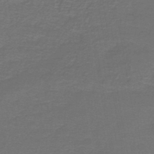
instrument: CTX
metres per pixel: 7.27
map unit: lHb
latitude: -43.8233
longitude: 56.9730
